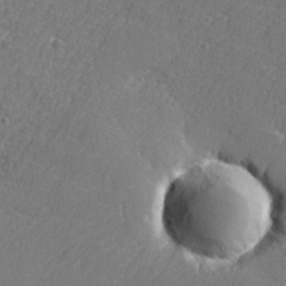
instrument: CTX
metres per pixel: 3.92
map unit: lHvf
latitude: 24.8757
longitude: 141.5021
